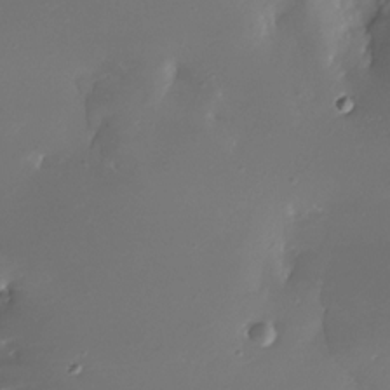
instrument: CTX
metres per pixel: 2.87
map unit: Nhe
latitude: -31.9556
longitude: -116.8380
